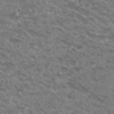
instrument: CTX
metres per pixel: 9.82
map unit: Hto
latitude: 32.4790
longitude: -49.1970
